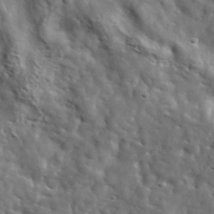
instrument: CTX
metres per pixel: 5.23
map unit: lHvf
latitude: 36.5546
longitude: -86.3467
